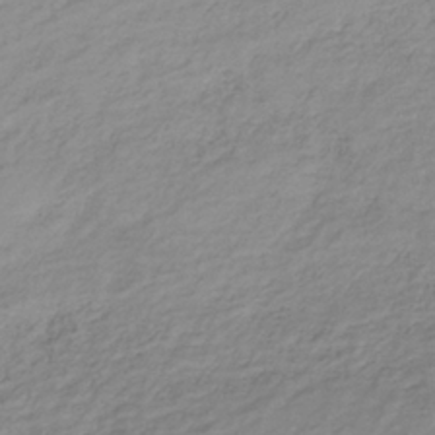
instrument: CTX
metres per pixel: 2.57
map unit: lHb
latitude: -36.3306
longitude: 70.2362
